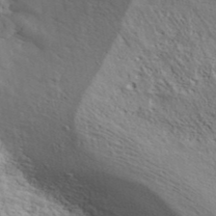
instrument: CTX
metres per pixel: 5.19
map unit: ANa
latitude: 41.5938
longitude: 55.8045
